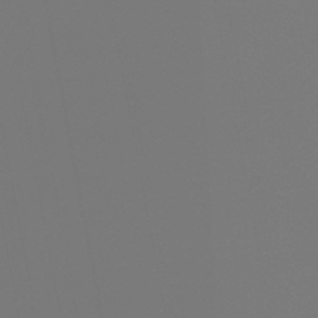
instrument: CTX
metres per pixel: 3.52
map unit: eHb
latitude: -45.0109
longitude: 86.0850
